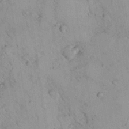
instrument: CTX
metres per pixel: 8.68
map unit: lHvf
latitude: 13.1592
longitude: 178.8219
